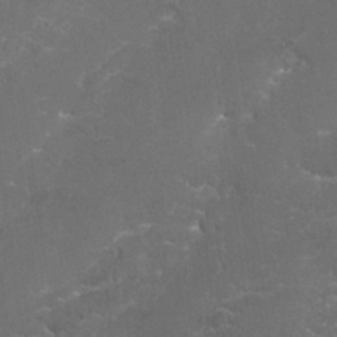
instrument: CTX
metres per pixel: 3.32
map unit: Nhu
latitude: 27.5182
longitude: -60.8380
